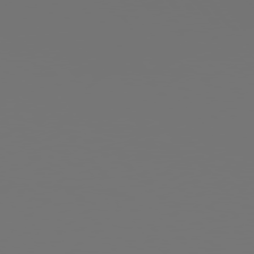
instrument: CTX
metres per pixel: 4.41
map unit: Hpe
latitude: 76.4412
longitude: -127.4804
